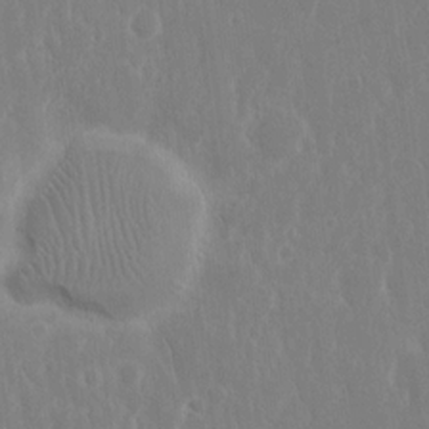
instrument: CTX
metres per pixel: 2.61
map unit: eHh
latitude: 14.2712
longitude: -72.1011
